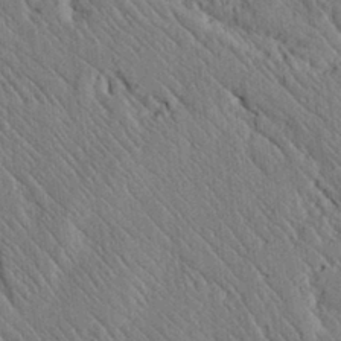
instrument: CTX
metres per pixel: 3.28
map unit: lAvf
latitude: 7.0836
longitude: 159.7666
